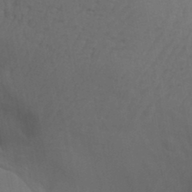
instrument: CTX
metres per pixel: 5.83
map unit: lAa
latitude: 18.9513
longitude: -138.8380
